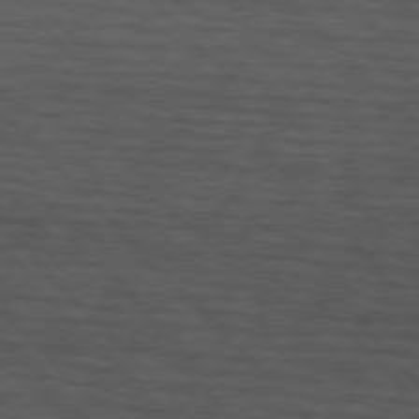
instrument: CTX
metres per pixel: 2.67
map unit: lApd
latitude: 75.3860
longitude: -82.5167
